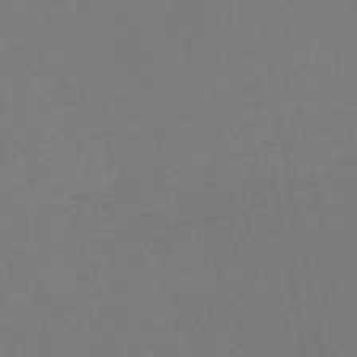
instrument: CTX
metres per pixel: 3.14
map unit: lHb
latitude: -45.4454
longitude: 67.5399
